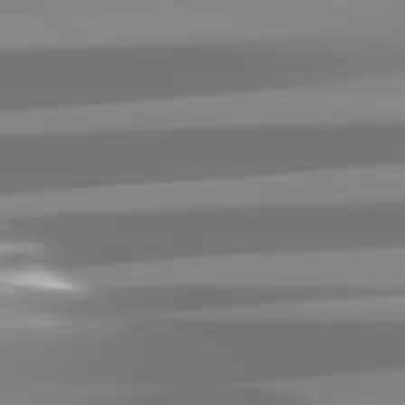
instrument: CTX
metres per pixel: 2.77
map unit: lApd
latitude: 81.9150
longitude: -137.1970
